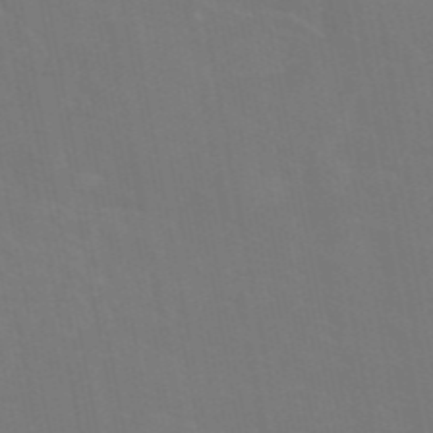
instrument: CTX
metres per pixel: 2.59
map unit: eAb
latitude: 45.8205
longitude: 121.4454
